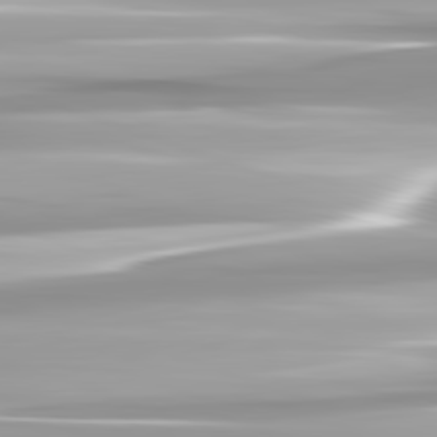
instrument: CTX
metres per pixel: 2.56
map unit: lApd
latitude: 82.5923
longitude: -139.8394
